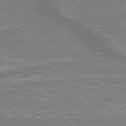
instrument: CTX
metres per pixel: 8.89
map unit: lApd
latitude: 79.4616
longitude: 175.6721
